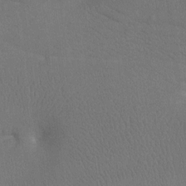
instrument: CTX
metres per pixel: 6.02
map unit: Htu
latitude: -7.5210
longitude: -33.8961
